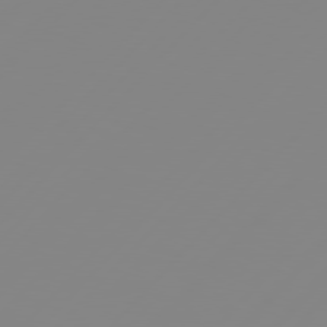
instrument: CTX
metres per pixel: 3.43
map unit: Hpe
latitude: 77.4426
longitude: -139.5938
